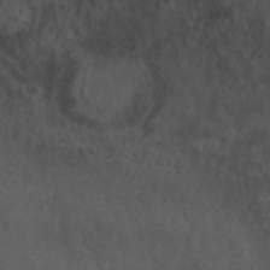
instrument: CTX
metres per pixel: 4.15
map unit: ANa
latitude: 42.1011
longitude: 54.3495
